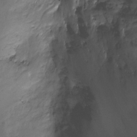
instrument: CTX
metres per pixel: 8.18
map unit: Ht
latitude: -9.5588
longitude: -20.0822
